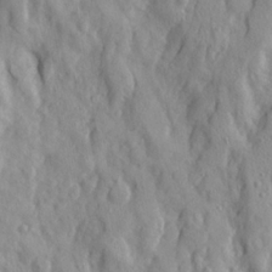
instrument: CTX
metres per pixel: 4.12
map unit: Ave
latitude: 21.9339
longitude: -131.0648
